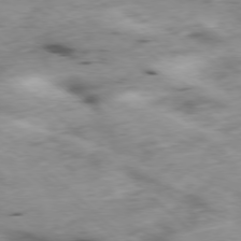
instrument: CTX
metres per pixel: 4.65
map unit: Ap
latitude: -78.0661
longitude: -60.7435
